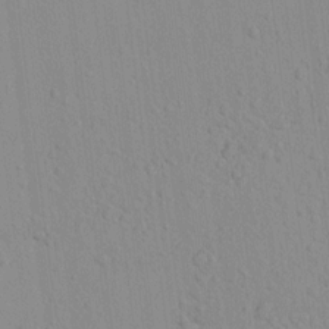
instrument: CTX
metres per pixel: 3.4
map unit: lAvf
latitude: 8.0822
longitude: 167.4076
